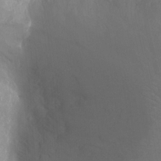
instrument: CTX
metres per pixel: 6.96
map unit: Nhu
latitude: -13.5966
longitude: -64.4790
